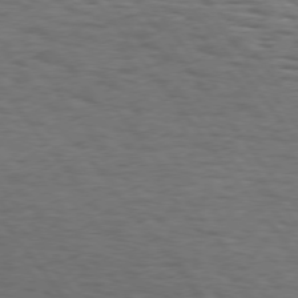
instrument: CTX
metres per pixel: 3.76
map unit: Hpe
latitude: 74.7246
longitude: -152.7435
